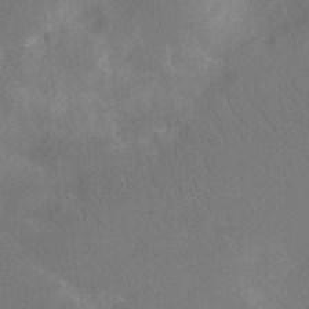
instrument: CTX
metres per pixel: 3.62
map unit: Ht
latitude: -10.8786
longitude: -23.5371
